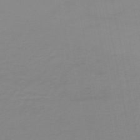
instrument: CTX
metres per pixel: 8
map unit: lHb
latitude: -40.8597
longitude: 63.7099
